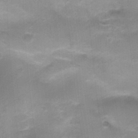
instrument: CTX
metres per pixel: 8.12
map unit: Nhu
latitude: -0.0472
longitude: -16.8947
